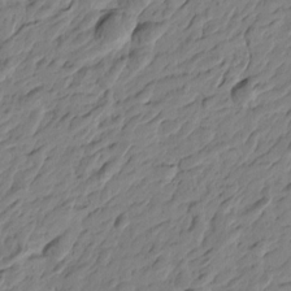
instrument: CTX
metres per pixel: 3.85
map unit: Htu
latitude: -3.7666
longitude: -178.5735
